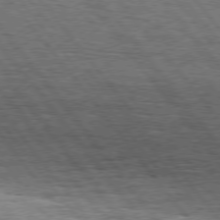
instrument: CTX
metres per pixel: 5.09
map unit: Hpe
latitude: 75.2726
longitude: -139.2726
